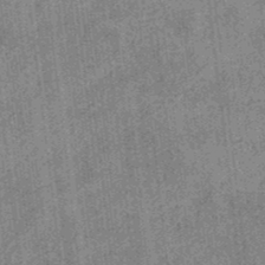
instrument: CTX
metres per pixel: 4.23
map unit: eHb
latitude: -35.5021
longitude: 79.1053
